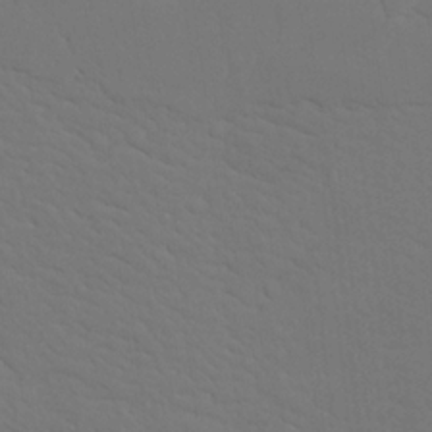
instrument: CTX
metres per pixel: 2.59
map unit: Nhu
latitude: 19.7449
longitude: -73.6883
